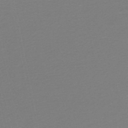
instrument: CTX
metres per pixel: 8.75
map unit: lHb
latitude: -46.7841
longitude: 64.8219
